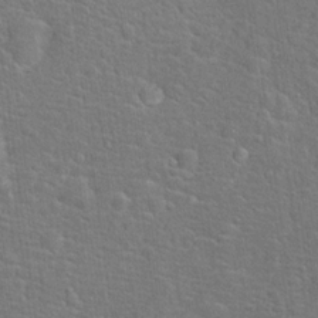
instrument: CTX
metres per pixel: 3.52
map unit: Hto
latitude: 17.3671
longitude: -42.9514
